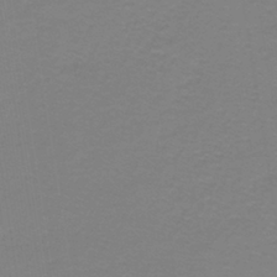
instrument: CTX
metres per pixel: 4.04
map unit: lHb
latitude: -42.4817
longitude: 56.1983
